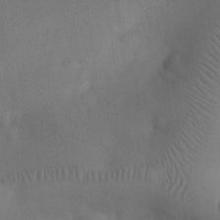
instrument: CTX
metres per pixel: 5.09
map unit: eHh
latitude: 25.7260
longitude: -69.2159
